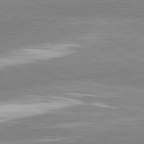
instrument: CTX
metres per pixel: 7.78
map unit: lApd
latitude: 81.2348
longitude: -163.2537
